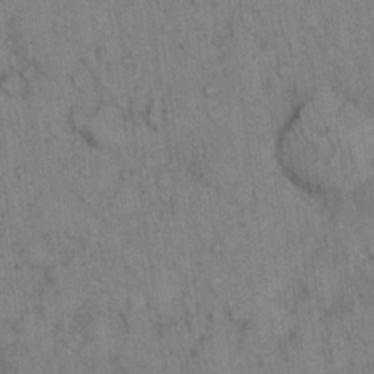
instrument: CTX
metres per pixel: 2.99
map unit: eHh
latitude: 16.5735
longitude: -63.3671
